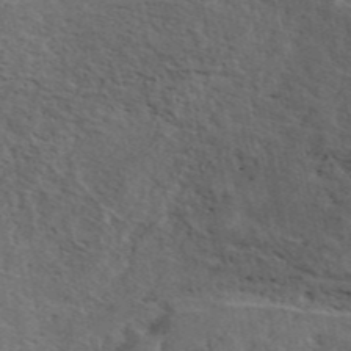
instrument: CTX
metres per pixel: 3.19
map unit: ANa
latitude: 44.8947
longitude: 47.7477
